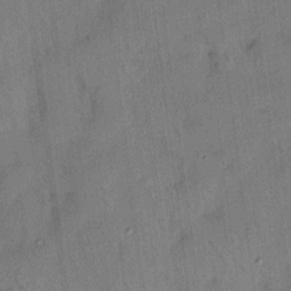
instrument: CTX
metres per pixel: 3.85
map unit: HNhu
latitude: 12.1956
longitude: 9.3698
